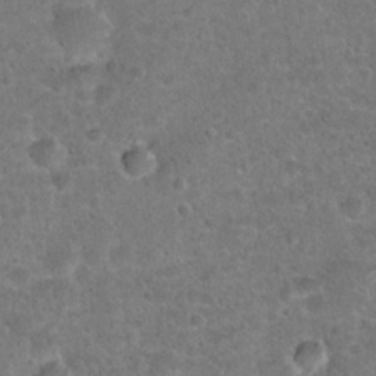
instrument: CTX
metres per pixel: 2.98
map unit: Hto
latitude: 22.1767
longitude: -48.4034
